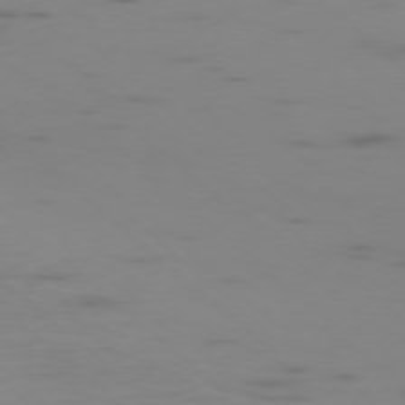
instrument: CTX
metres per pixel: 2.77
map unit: Ap
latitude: -77.4454
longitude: -67.4993
